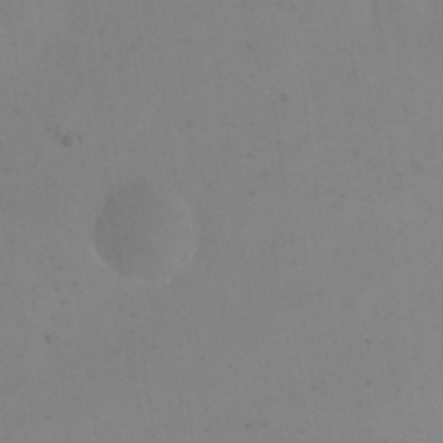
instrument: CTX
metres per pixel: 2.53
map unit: eHh
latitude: 23.4426
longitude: -66.1388
